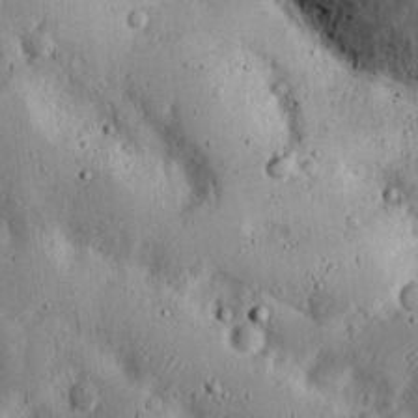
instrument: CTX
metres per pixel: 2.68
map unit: Nhu
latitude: 17.8961
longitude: -74.7813
